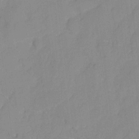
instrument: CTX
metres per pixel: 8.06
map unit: eHh
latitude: 6.7246
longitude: -65.4615
